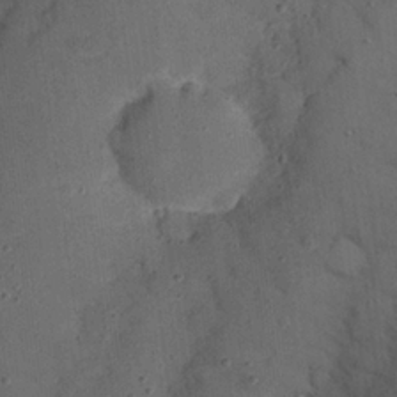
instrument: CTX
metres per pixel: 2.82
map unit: Nhu
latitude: 25.4993
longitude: -72.7436
